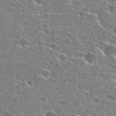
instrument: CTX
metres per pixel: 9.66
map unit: Hto
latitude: 26.2523
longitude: -47.0459
